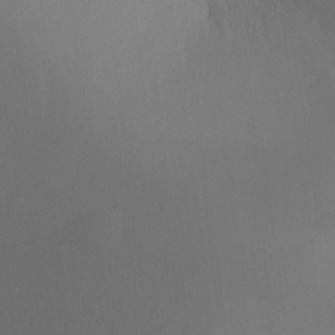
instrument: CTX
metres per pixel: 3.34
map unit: Ht
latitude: -16.5763
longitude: -48.2145
